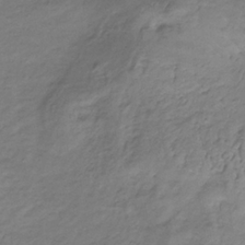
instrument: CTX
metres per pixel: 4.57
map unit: lHb
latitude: -34.3873
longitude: 67.2187
